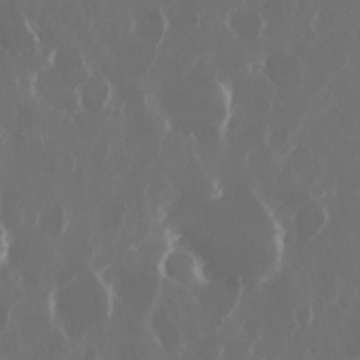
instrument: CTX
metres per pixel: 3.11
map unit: Nhu
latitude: 29.8583
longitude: -60.5545
